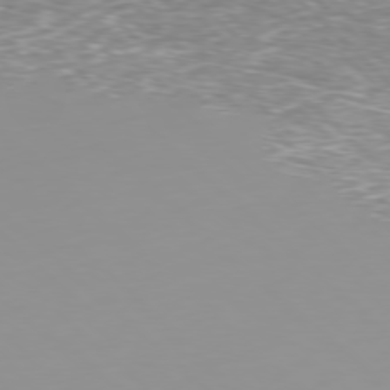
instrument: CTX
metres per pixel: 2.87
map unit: Hpe
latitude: -78.1794
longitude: 15.0298
